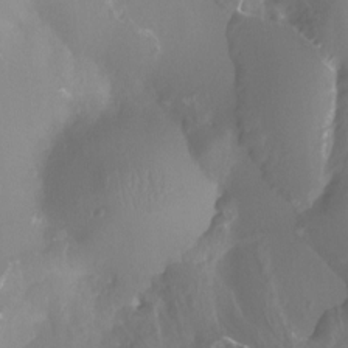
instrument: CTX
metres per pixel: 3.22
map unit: Ht
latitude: -4.3684
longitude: -26.6680
